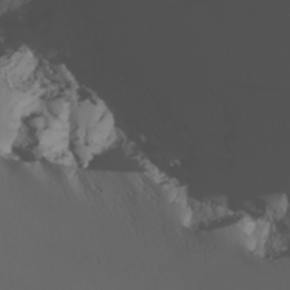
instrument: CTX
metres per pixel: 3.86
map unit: Nhu
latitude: -6.7652
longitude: -96.0633
